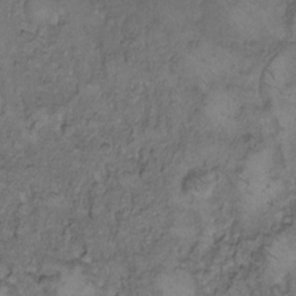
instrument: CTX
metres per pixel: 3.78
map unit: Hto
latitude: 8.7057
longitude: -59.9528
